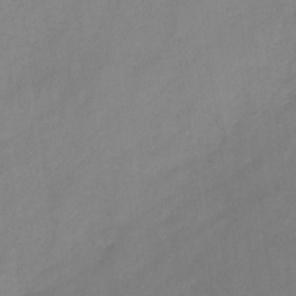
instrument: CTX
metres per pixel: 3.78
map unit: HNb
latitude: -31.0675
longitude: 63.0864
